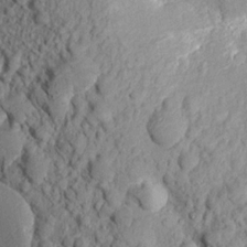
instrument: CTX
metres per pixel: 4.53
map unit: Aa
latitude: 17.5371
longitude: -146.1011
